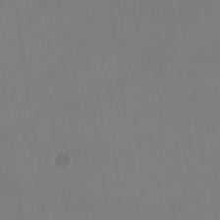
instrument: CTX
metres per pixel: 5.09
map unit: Nhu
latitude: -7.1809
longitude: -83.7638
